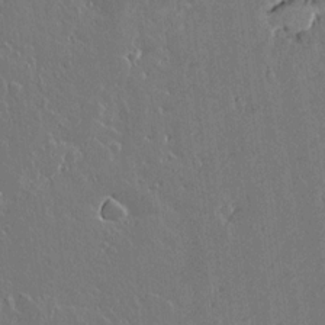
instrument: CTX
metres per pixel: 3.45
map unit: lAvf
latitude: 15.5183
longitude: -127.7639
